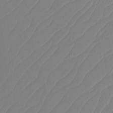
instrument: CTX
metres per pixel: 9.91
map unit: Ht
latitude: -14.2929
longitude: -49.9339
